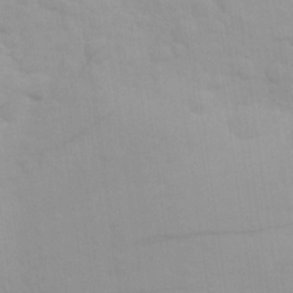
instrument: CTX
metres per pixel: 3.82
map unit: Aa
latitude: 24.0255
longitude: -145.5749
